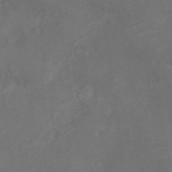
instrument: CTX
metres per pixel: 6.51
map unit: Nve
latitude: -19.3321
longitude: 106.6330
